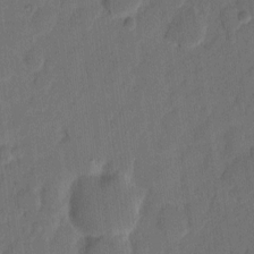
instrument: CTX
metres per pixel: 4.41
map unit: eHh
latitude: 8.5735
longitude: -65.5560
